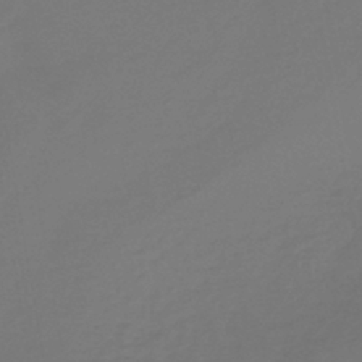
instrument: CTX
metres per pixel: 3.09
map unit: lHb
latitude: -38.8597
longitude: 63.2187
